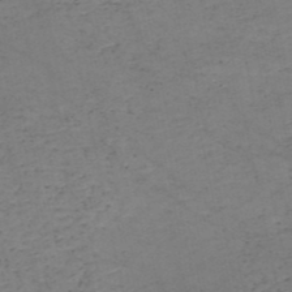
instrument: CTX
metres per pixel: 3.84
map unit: HNb
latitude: -50.5763
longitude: -51.7827
